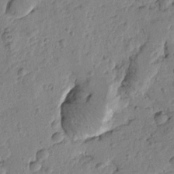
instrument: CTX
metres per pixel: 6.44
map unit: Htu
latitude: -1.0676
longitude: -176.1766
